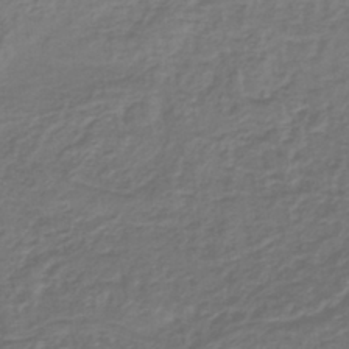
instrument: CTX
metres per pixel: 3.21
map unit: lHb
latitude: -38.5952
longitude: 63.8233
